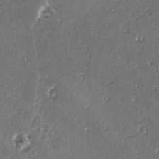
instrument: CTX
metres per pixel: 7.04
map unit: lAvf
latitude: -4.2550
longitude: -112.8002
